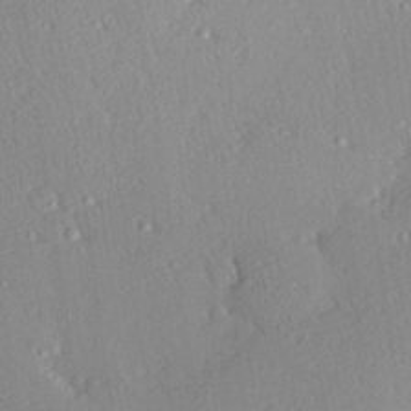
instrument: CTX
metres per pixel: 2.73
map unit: Hve
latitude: 26.6113
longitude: -93.7827
